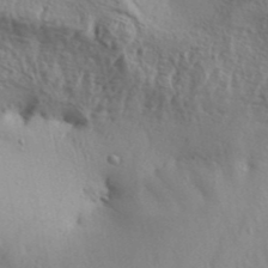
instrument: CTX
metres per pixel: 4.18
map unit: Aa
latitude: 31.3293
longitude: -135.0269
